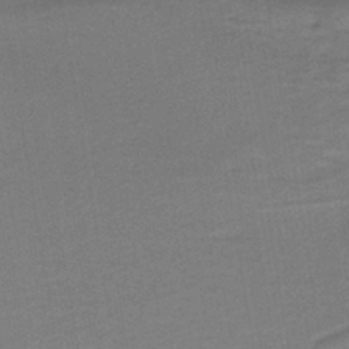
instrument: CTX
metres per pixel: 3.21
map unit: lHb
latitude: -40.2739
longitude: 53.1431
